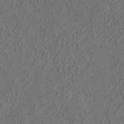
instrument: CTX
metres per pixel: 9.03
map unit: ANa
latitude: 42.1389
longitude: 34.1984
